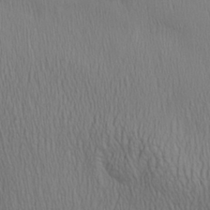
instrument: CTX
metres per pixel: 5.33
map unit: Aa
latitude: 27.5749
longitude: -138.4412
